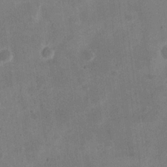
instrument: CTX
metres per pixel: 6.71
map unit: eHh
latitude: 21.0648
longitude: -69.3482
